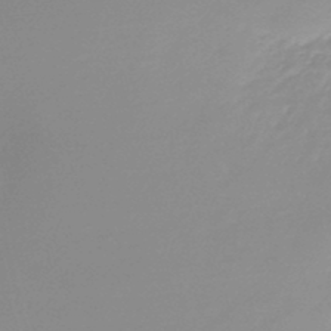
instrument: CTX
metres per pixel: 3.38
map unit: lHb
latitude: -46.1605
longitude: 64.2929
